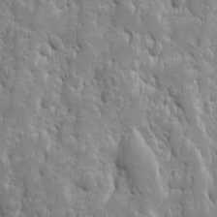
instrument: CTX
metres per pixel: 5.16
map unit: Ave
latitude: 9.9339
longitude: -104.8191
